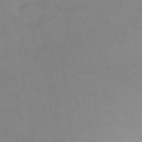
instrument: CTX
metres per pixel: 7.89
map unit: Ht
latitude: -8.5574
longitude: -34.5734
